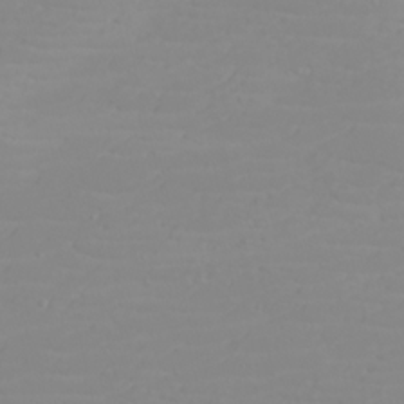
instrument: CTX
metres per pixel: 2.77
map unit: eHh
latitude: -5.9556
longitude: -85.3104
